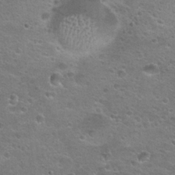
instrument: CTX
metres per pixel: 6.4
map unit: Hto
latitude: 24.0633
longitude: -50.1577
